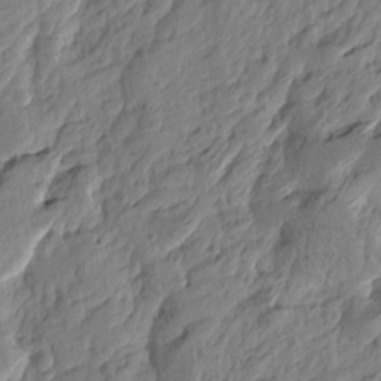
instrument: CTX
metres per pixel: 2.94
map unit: Htu
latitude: -4.2172
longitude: 179.9178
